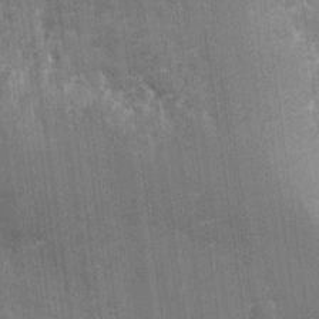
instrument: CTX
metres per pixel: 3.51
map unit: Nhu
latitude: -27.7288
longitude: -78.6113
